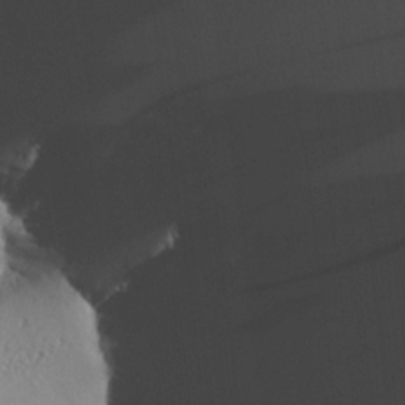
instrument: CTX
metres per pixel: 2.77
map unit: Aa
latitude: 27.1214
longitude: -134.0255
